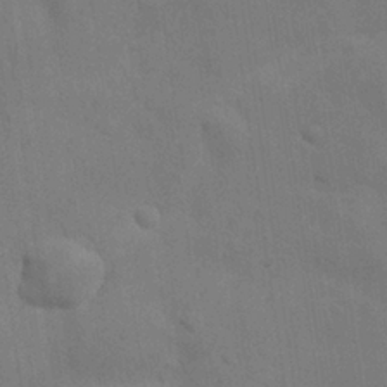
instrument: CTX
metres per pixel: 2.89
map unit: Nhu
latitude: 28.1011
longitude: -71.5938
